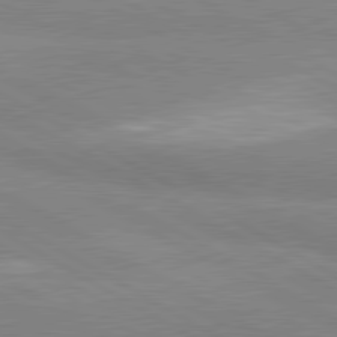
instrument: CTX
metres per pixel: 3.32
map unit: lApd
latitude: 81.0458
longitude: -178.7058
